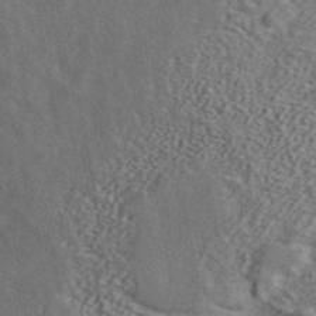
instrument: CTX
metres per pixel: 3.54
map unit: ANa
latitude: 43.6883
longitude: 47.8989
